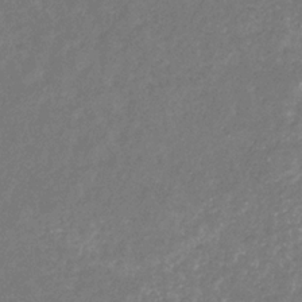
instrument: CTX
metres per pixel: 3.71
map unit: eHb
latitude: -31.1620
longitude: 70.9731
